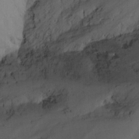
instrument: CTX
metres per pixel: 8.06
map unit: Nhu
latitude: -14.6708
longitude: -57.7260
